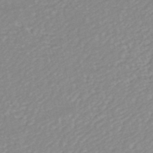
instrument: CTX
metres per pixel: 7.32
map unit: HNhu
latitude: -46.8219
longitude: 105.5966
